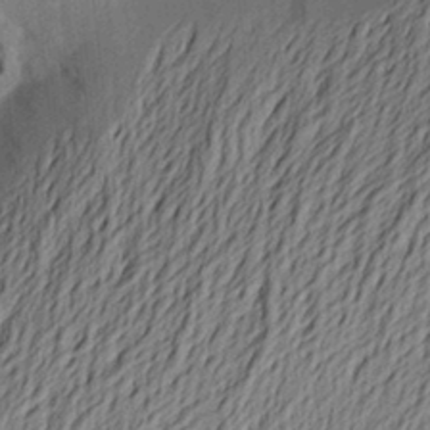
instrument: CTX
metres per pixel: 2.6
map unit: Aa
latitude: 22.2145
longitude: -150.4223
